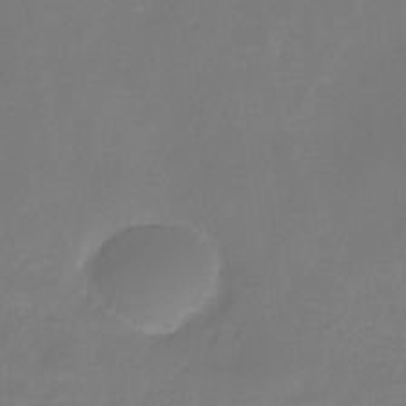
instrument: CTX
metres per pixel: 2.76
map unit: HNhu
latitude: -27.6721
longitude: 75.1054
